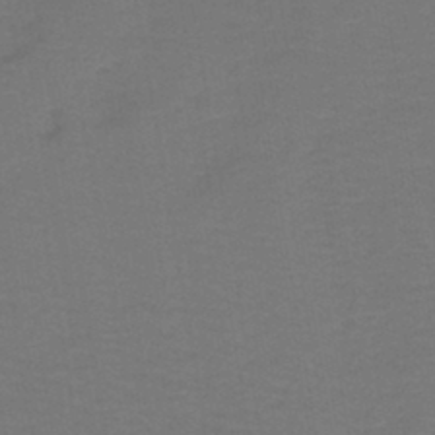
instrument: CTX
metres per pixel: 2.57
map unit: lHb
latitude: -43.1431
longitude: 53.8044
